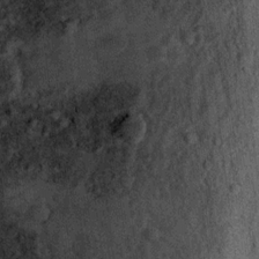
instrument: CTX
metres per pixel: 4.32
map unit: Ht
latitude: 11.2537
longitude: -37.4993
